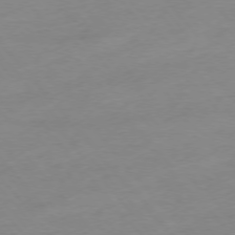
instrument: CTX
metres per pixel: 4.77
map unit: Hpe
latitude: -76.2173
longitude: -15.2915
